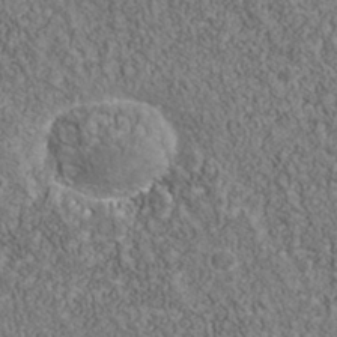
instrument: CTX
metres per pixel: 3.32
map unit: Nhu
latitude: -39.6155
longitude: -84.1578
